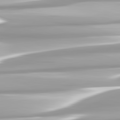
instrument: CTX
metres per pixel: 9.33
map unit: lApd
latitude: 82.5356
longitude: -139.6883
